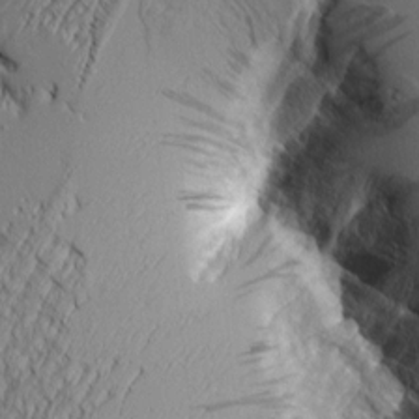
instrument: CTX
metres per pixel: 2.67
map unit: Aa
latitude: 7.8961
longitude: -129.2537
